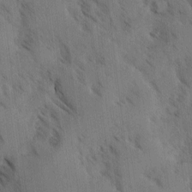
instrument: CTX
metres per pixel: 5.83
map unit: Ave
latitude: -0.8030
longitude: -111.5560
